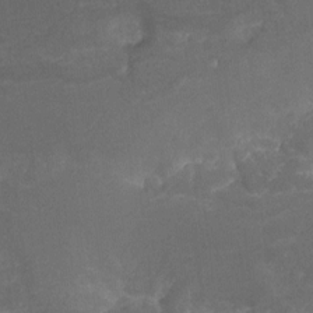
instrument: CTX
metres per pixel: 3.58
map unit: Hto
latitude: -8.8975
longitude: -42.7435
